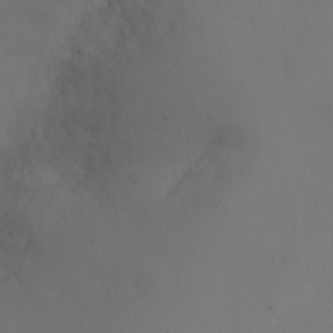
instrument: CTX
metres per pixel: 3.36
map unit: Nhu
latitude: -11.7478
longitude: -34.7057
